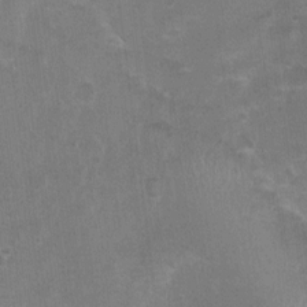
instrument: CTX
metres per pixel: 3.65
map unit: Ht
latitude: -0.4251
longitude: -17.4615
